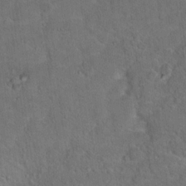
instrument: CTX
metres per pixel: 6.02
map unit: Hto
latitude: 15.7072
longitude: -37.9906
